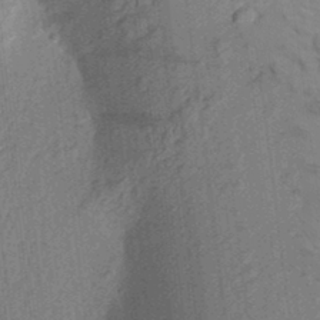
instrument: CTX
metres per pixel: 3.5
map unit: Aa
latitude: 23.4804
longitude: -150.4034
